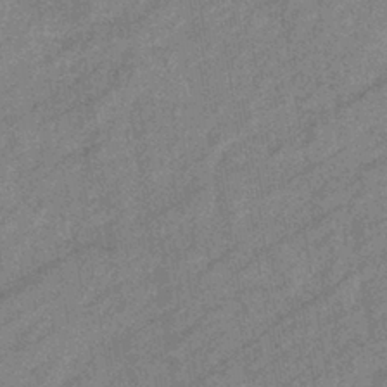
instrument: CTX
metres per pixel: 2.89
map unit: eHb
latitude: -41.1998
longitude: 81.8989
